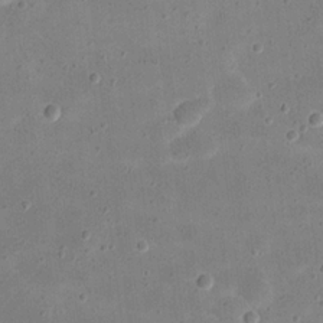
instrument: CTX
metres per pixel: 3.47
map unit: eHh
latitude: 20.7058
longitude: -63.5749
